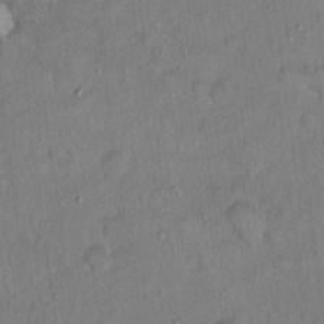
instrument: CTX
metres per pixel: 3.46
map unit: Ht
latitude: 14.4979
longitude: -39.8961
